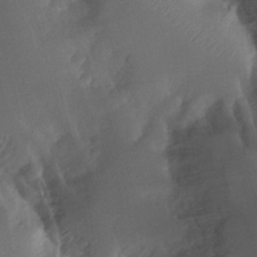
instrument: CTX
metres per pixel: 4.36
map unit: Htu
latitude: -12.5385
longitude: -73.7828
